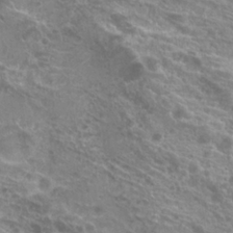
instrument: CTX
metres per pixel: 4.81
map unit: Hto
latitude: 22.9892
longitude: -40.0822
